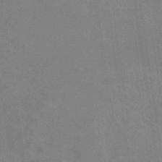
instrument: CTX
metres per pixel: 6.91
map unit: eHb
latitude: -37.1053
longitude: 76.4062
